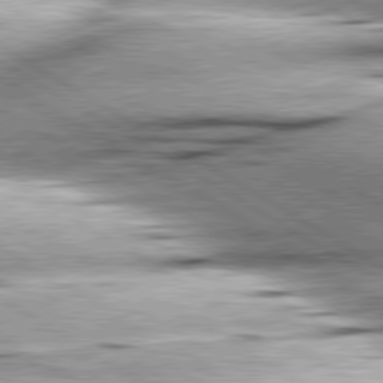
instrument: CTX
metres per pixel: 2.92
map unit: lApd
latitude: 80.3278
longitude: -156.1199
